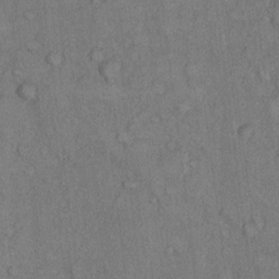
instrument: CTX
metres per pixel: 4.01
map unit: Hto
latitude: 10.1011
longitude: -59.1214
